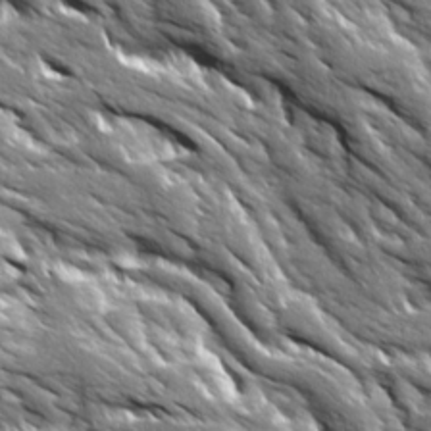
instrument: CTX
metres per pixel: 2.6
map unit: Ave
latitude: 19.6316
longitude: -135.6127
